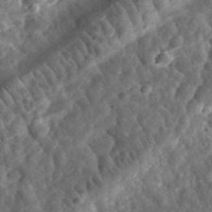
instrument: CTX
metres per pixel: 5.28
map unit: eHh
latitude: 34.5168
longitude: -79.1214
